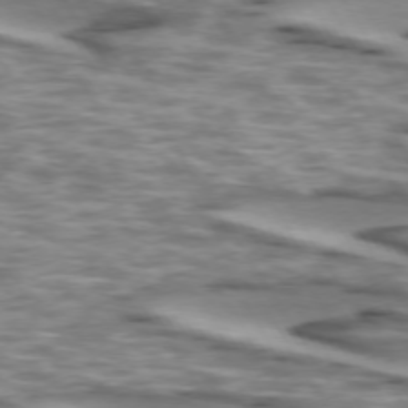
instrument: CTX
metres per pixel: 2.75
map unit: lApd
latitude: 73.9339
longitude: -56.8380
